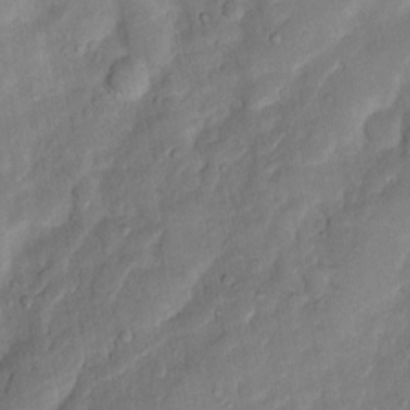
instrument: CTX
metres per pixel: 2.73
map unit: Nhu
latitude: 4.8191
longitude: -24.2900
